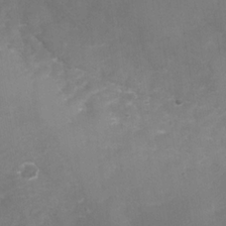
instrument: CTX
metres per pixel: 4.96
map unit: Nhu
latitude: -27.8989
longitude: -58.2900
